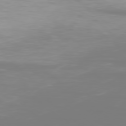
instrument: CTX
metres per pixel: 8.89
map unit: Ap
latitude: -78.8030
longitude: -61.1214
